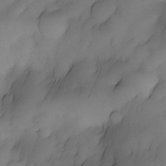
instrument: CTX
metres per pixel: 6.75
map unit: Nhe
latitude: -30.3495
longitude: -139.6694
